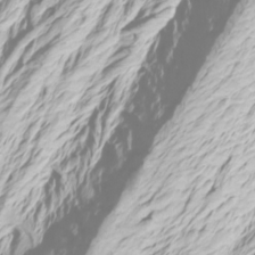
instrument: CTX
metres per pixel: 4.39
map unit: Htu
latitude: -6.6140
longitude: -71.9150
